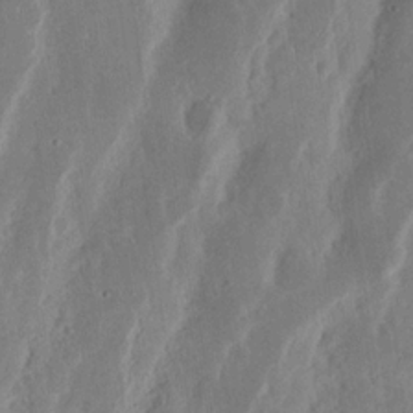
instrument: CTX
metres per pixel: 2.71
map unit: Nhu
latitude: 15.7639
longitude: -73.9528
